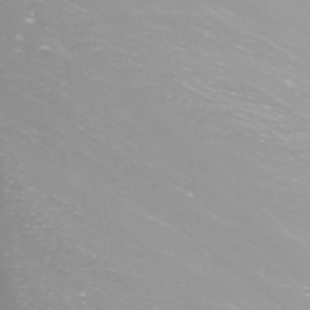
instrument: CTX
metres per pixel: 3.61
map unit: Nhu
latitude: -8.6329
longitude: -82.4601
